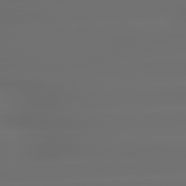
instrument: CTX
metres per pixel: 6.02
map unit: lApd
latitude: 79.3482
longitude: -135.6316
